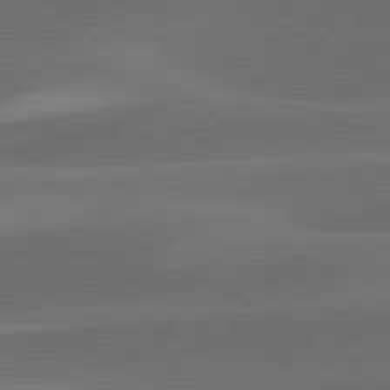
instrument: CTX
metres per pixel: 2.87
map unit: lApd
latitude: 81.7072
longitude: 125.4076
